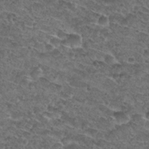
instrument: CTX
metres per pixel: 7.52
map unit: Nhu
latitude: 29.9150
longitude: -49.6694
